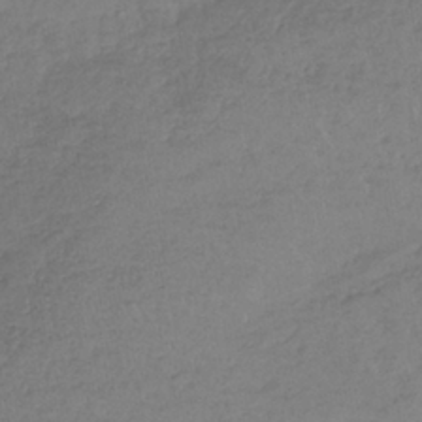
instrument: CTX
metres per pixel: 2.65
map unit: lHb
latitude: -37.6344
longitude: 68.4817
